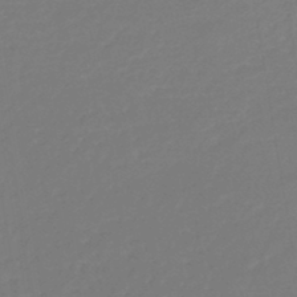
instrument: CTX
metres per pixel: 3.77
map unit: lHb
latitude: -45.3132
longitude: 60.3495
